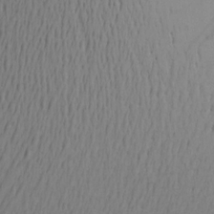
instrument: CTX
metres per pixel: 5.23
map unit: Aa
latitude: 17.0647
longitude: -144.6112
